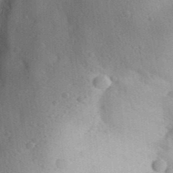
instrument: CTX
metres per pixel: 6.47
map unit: Aa
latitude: 29.3481
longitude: -138.7057
